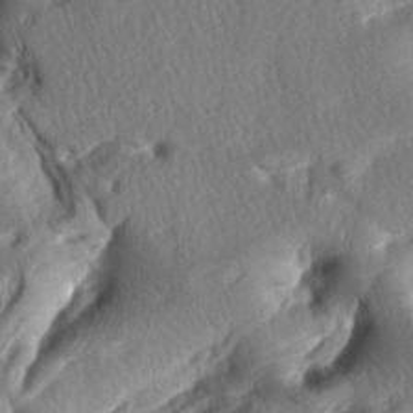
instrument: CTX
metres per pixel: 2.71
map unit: lAa
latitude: -8.3873
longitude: -127.0081
